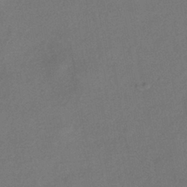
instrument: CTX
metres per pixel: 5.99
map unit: eHh
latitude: -42.3495
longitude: 120.4629
